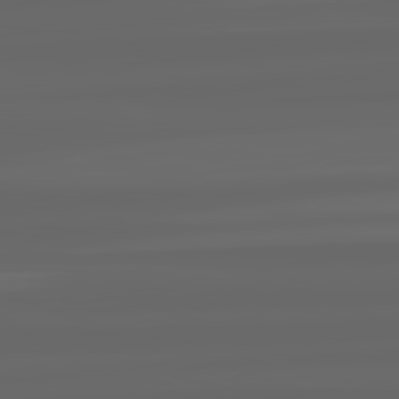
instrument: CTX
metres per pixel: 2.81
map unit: lApd
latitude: 82.4412
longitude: -170.0444
